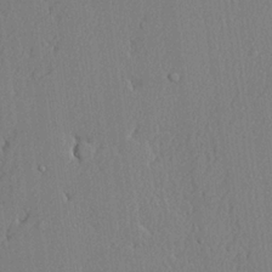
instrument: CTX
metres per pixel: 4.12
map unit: lHvf
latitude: 21.3293
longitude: 142.6707
